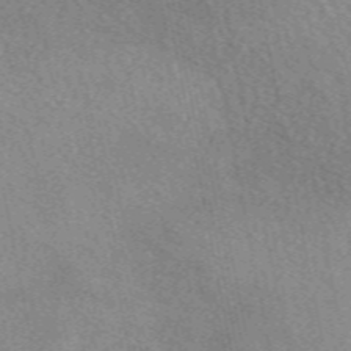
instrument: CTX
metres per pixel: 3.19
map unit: eAb
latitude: 50.1388
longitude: 116.9541
